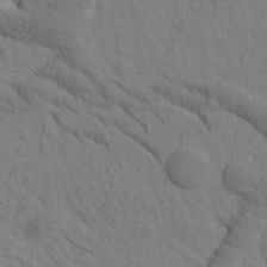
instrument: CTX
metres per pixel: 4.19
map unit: Htu
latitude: -1.9179
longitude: 172.3684
